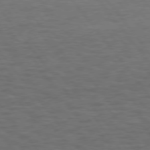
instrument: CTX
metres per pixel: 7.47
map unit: Hpe
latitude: 75.4238
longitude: -136.9514
